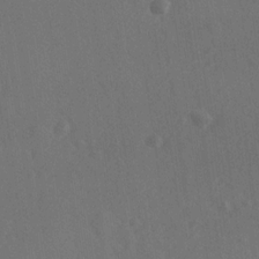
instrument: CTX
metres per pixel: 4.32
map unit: lAvf
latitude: -8.8030
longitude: -120.9325
